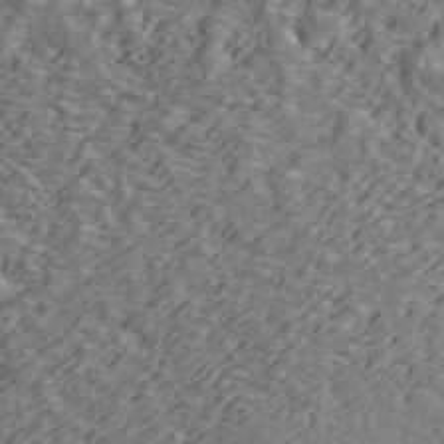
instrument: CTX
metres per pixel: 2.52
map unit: ANa
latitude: 43.8772
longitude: 47.7477
